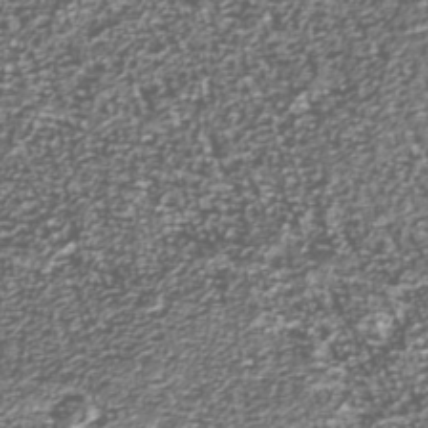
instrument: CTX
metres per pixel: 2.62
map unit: Nhu
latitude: -39.4832
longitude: -81.9150
